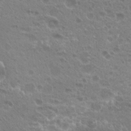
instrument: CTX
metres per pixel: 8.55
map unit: Hto
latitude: 20.5357
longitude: -40.5734
